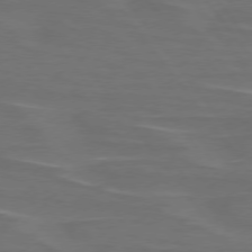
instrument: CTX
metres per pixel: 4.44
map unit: lApd
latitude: 75.4993
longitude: -79.5371
